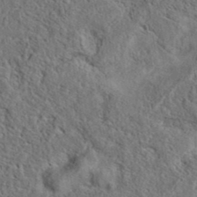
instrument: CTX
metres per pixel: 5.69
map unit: eAb
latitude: 38.0444
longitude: 112.7652
